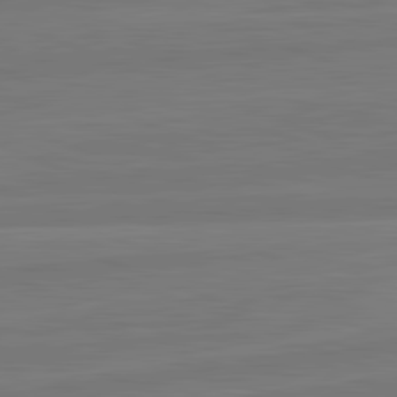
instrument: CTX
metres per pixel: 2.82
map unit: lApd
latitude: 82.1011
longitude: -175.3293
